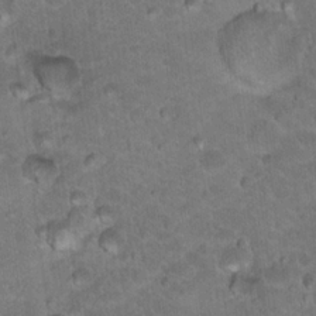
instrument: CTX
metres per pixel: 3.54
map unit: Hto
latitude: 18.8947
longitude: -35.4237
